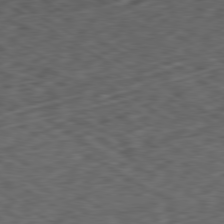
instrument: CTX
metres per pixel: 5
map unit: Ap
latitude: -80.5763
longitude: -72.2145
